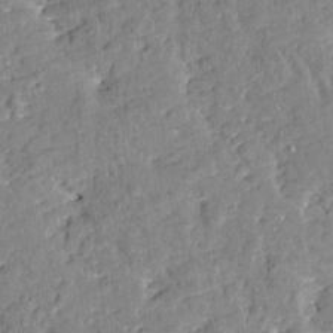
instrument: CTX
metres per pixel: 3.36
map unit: Htu
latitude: -2.4440
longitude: 174.7463
